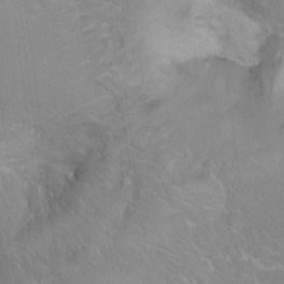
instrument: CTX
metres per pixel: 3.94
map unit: Hto
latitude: 18.6301
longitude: -37.7450
